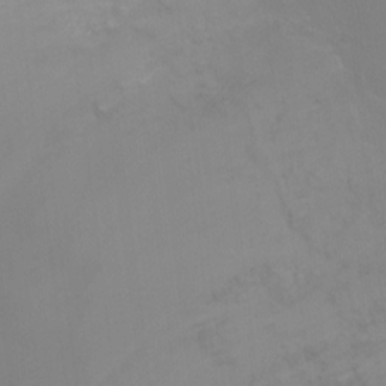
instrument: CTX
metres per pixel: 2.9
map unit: Ht
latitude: -2.8030
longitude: -25.9906
